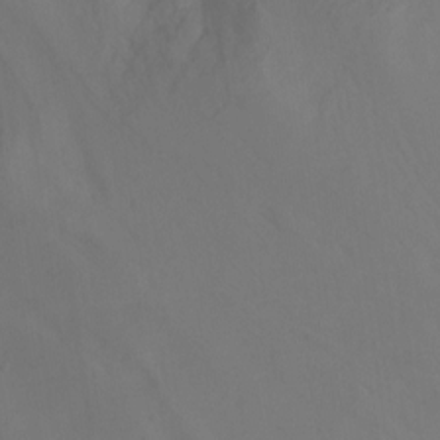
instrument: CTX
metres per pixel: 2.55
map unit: Nhu
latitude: -6.4629
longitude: -49.7261
